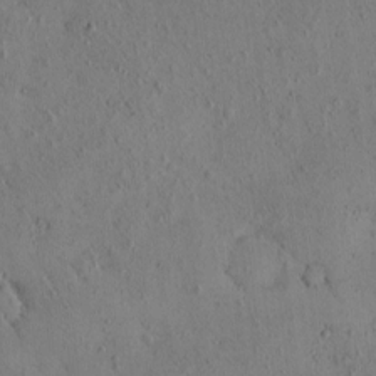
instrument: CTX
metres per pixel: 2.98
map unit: eHh
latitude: -0.4629
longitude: 18.5574
